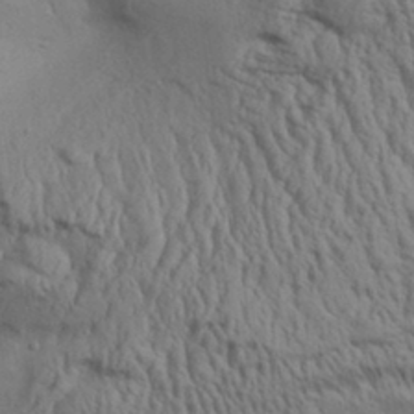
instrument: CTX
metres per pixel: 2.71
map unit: Aa
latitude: 32.0444
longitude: -135.8772
